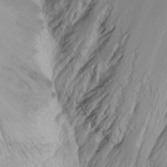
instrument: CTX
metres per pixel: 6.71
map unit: Nhu
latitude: -4.5196
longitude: -87.4426
